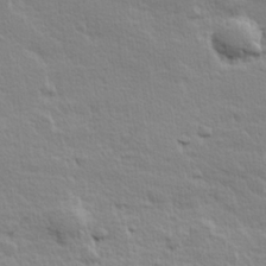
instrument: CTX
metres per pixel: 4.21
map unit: Hve
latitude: 24.7813
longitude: 144.7085
